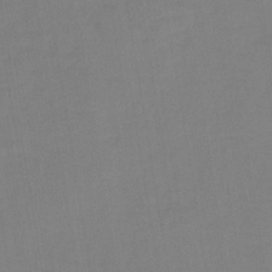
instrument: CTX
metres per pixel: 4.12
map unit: lHb
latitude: -42.0661
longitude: 64.3307
